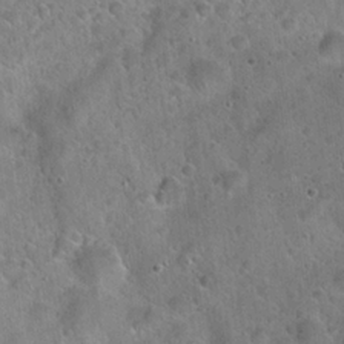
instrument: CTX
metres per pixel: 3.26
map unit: Hto
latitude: 21.7261
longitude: -53.1781
